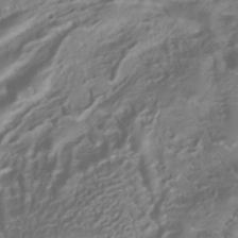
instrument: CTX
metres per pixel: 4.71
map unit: ANa
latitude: -38.8597
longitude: 97.7100
